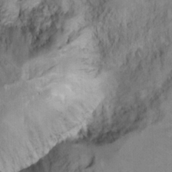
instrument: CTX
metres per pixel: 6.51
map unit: Ht
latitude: 10.0822
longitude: -33.1403
